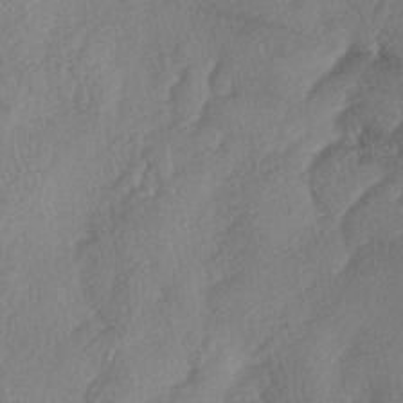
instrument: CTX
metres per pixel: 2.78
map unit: lAa
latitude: -5.2565
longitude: -130.4412
